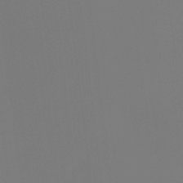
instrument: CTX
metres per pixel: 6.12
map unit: Ht
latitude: -4.4440
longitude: -61.0080
